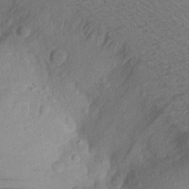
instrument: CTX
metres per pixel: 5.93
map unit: Aa
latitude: 21.2537
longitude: -144.7624
